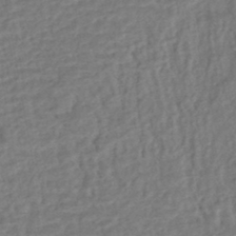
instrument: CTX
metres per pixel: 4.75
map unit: HNhu
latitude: -45.6344
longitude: 101.7477
